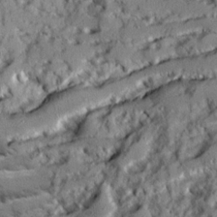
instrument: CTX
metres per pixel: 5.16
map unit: Ave
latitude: 20.5168
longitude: -129.8394
